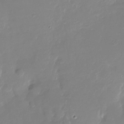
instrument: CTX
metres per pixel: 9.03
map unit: Nhu
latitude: -28.6707
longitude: -79.8206
